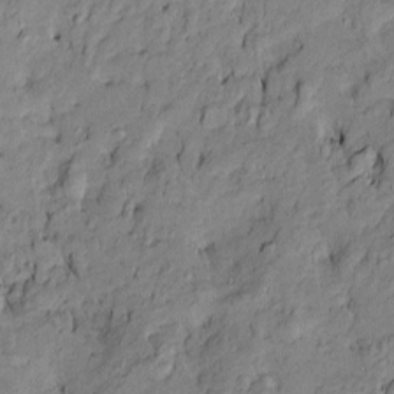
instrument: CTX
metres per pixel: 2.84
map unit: Htu
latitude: -9.5966
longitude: 177.3699
